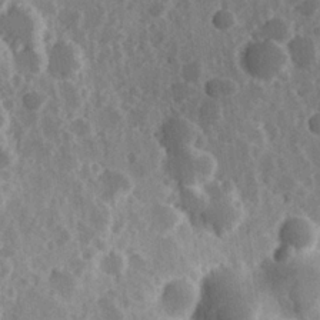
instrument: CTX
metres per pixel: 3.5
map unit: Hve
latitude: 24.7246
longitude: 146.2739
